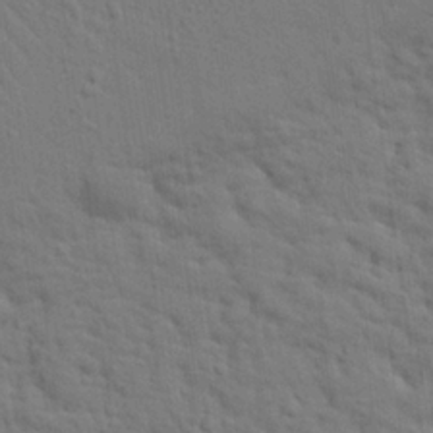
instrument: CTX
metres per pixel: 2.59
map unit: eHh
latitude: 25.2725
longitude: -79.6127
